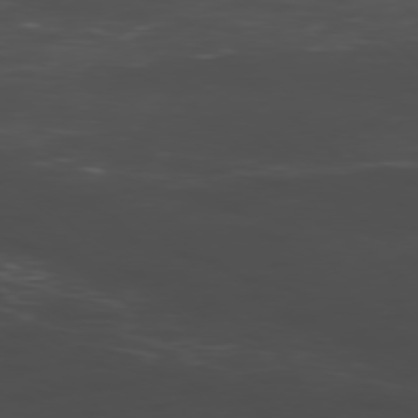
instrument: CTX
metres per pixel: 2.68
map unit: Hpe
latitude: -78.6329
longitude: 15.4266
